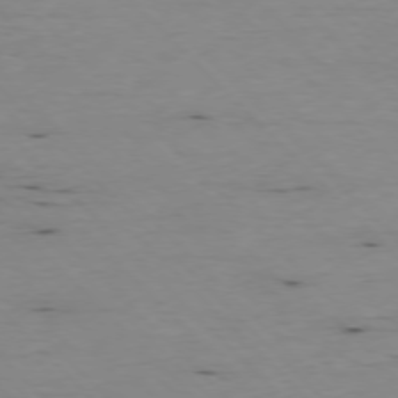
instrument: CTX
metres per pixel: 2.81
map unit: Ap
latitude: -76.8975
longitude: -89.6883
